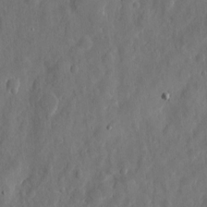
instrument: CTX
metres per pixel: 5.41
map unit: eHh
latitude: 7.4615
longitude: -72.8758
